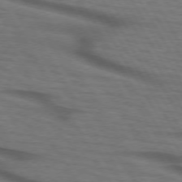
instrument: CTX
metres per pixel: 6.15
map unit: lApd
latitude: 73.4238
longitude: -73.4616
